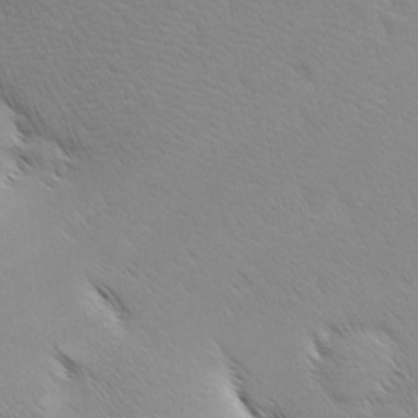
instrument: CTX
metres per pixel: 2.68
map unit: lAa
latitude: -10.8975
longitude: -125.5560
